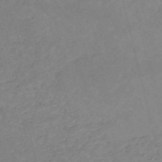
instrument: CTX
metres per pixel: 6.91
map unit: HNb
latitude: -53.8800
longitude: -36.8569
